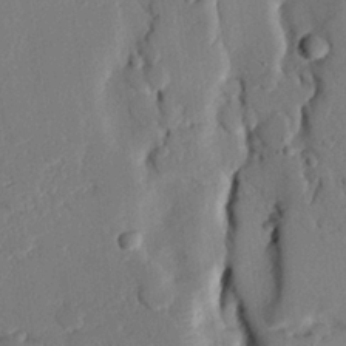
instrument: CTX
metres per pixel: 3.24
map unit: eHh
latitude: 25.5182
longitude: -80.6868
